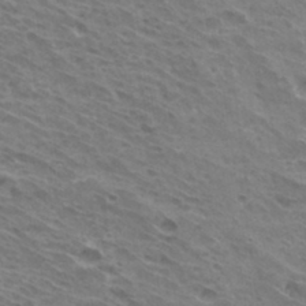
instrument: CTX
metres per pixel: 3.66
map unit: Hto
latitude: 32.6490
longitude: -41.1214
